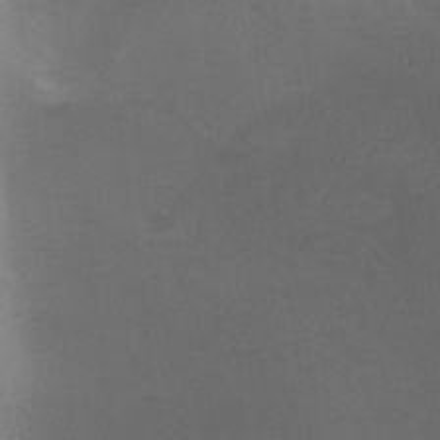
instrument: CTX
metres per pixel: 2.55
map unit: Ave
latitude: -7.8233
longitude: -122.1956
